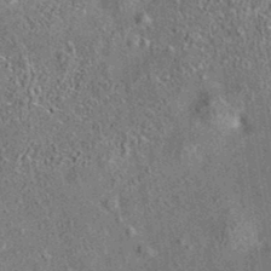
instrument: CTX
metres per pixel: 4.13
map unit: eAb
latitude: 35.6316
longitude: 113.2376
